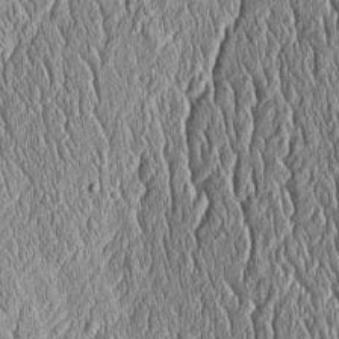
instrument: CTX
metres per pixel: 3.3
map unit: Htu
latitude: -4.4818
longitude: 157.8611
